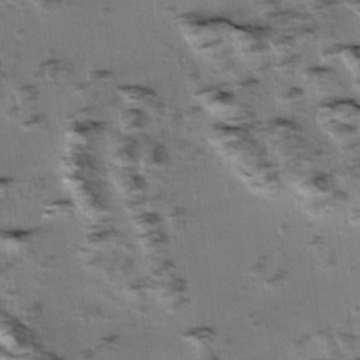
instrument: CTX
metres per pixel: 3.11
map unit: Ave
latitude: 14.9703
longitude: -104.6491
